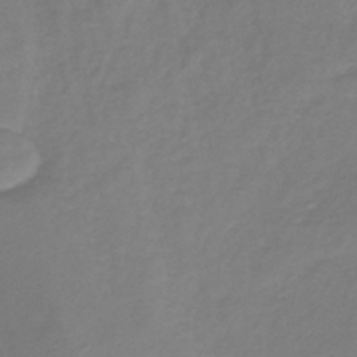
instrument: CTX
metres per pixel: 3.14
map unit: lHb
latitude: -40.9353
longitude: 72.1039
